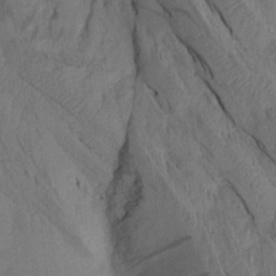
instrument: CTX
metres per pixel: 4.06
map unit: Aa
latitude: 15.4616
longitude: -145.4426
